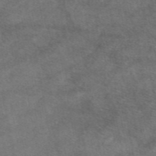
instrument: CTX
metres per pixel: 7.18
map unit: eAb
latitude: 47.9717
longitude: 122.8597
